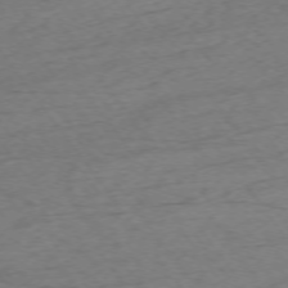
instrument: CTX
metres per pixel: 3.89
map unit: Ap
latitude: -74.5952
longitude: -79.4616
